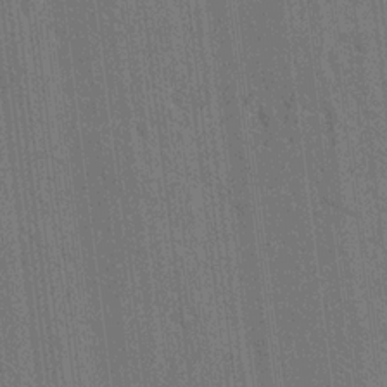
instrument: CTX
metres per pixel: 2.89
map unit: lAvf
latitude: 7.5938
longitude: 165.5966
